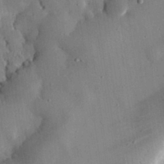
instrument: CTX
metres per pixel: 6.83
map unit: eHh
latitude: 30.9325
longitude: -80.4790
